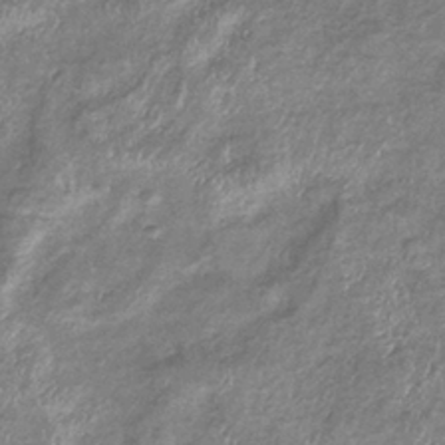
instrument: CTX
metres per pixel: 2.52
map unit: eHb
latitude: -37.2753
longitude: 76.2362
